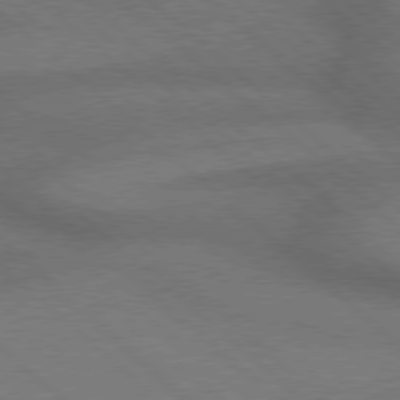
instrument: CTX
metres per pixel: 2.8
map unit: Hpe
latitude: 77.6505
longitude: -157.5182
